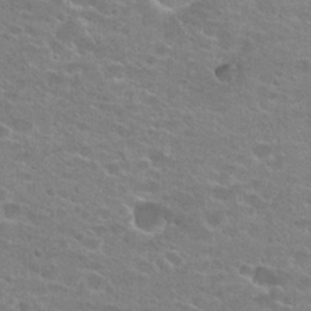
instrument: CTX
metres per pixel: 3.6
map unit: Hto
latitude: 23.2159
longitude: -43.7072
